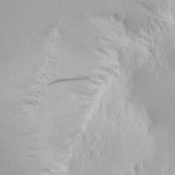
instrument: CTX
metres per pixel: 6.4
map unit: Aa
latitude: 13.0459
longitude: -142.9325
